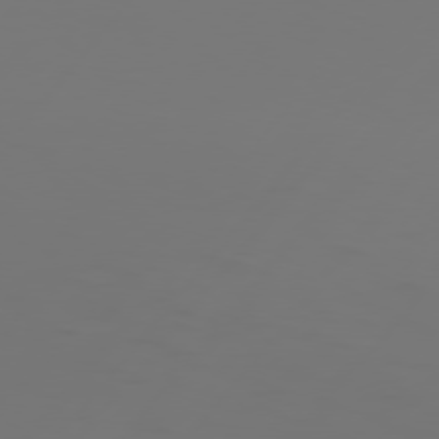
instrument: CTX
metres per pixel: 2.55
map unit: Hpe
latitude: 76.3089
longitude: -140.3089
